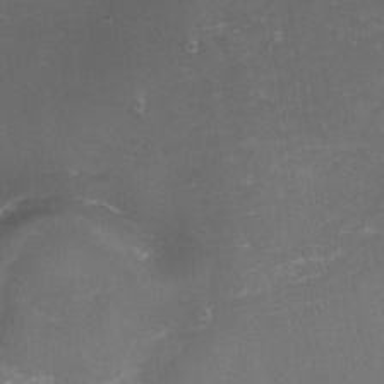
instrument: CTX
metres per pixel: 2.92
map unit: eHh
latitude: -1.7289
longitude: -79.4049
